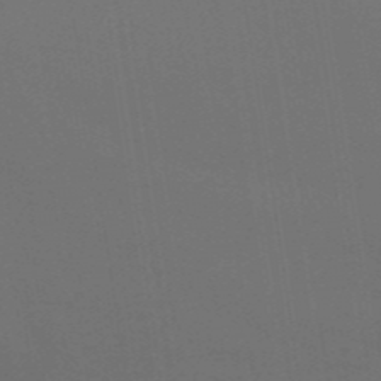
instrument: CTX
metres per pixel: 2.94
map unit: ANa
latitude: 43.7261
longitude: 28.0283
